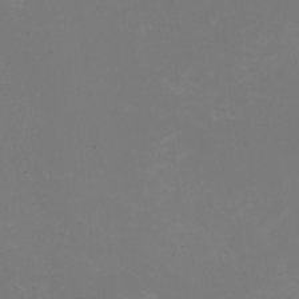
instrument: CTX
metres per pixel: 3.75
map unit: HNhu
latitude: -1.5211
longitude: -5.2915
